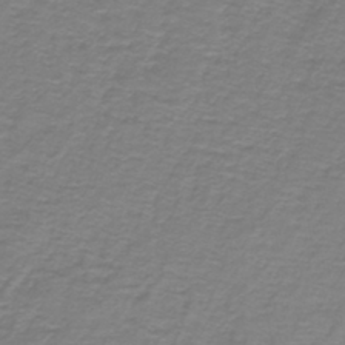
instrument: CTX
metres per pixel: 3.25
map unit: lHb
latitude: -41.6155
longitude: 56.8408
